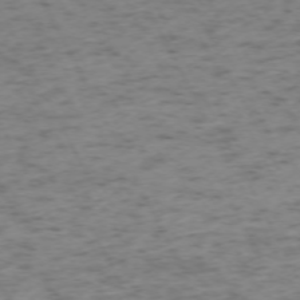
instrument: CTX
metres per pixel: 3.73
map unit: Ap
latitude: -73.0108
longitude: -70.7624
